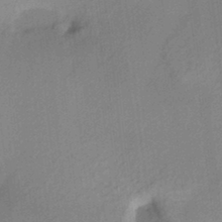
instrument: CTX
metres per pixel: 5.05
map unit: HNhu
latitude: 13.7639
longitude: 10.4818
